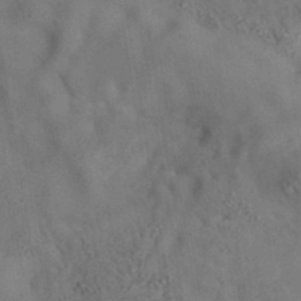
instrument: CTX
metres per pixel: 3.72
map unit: eAb
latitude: 35.2348
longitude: 109.6722
